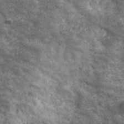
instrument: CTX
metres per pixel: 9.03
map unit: eHh
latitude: 43.4427
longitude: -88.4790
